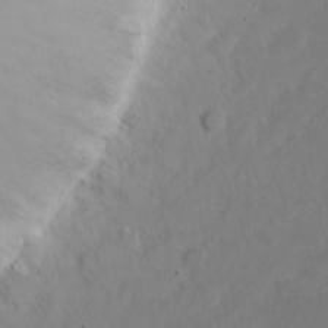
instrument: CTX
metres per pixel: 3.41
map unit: eHh
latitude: 21.0270
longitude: -71.9906
